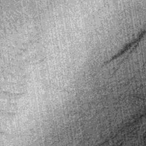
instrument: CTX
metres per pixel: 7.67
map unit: lHb
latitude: -39.2565
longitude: 67.6911
